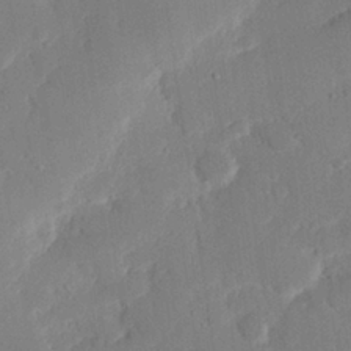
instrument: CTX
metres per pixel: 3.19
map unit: eHh
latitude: 27.0836
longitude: -81.0836
